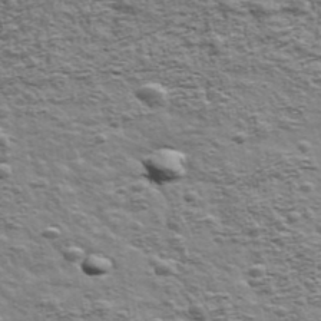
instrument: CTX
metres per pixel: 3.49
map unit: Ave
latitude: 43.1403
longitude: -111.5560
